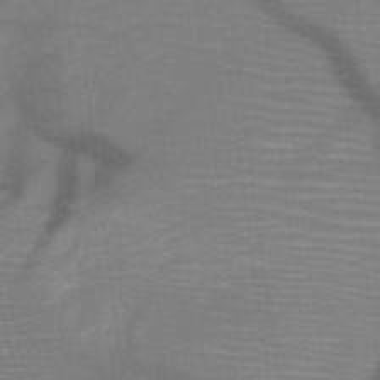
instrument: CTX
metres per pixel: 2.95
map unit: HNb
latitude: -48.8030
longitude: -45.2726
